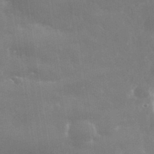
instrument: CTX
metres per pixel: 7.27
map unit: eHh
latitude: 35.6127
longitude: -58.7057
